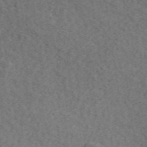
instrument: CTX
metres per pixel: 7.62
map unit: ANa
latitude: 49.6883
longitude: -80.8569
